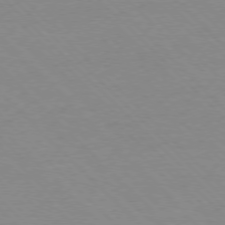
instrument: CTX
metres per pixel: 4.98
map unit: Ap
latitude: -77.4265
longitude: -87.2537
